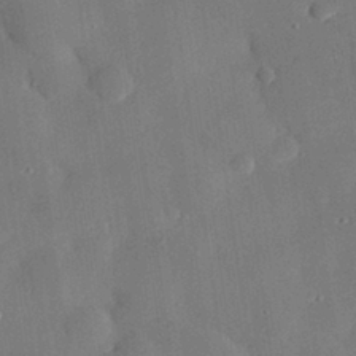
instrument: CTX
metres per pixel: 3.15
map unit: eHh
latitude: 30.0444
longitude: -81.2348
